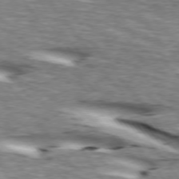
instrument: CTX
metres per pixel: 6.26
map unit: lApd
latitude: 74.3089
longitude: -59.5371
